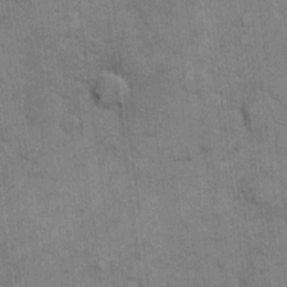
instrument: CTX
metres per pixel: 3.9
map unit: eHh
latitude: 10.3090
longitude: -65.2159
